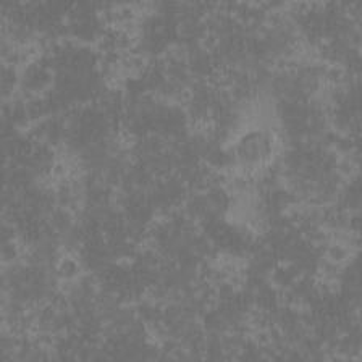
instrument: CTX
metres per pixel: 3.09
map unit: eHh
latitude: -1.4644
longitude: -86.1767
